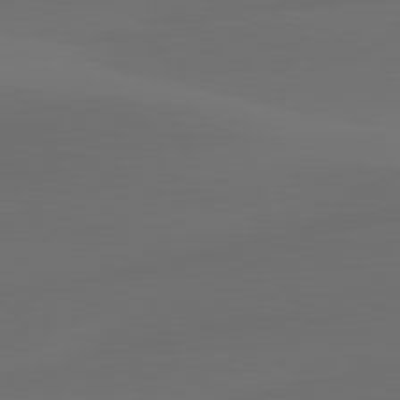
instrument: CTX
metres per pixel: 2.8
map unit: lApd
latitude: 80.3278
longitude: -84.8569
